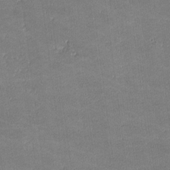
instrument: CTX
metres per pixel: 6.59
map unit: lHvf
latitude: -11.4643
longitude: -103.9150
